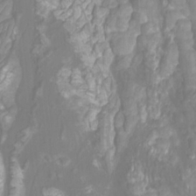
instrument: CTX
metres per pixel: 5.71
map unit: Htu
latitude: -10.3117
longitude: -74.4979
